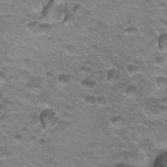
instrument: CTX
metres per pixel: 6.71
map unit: Hto
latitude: 21.9339
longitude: -32.2900
